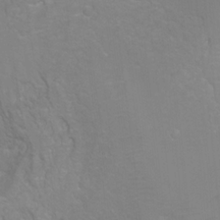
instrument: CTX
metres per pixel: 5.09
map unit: Ht
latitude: -1.7100
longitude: -32.5546
